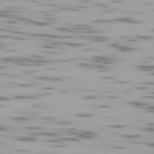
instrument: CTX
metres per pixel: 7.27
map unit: Ap
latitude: -77.8233
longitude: -65.2348
